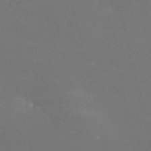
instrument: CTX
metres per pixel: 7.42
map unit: Nve
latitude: -58.1227
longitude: 59.8611
